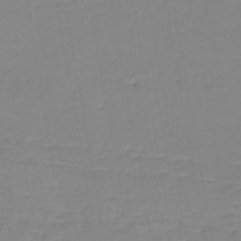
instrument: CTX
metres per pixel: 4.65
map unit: eHh
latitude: -43.0864
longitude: -31.7261
